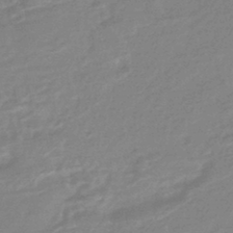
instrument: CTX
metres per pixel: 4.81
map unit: HNhu
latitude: -44.2928
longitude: 90.0661
